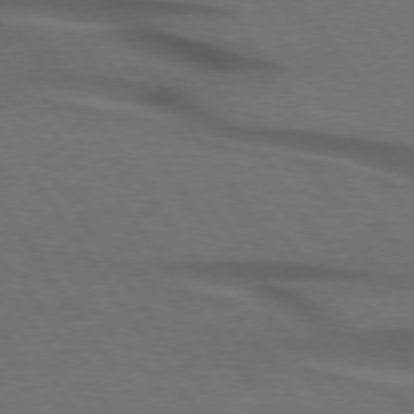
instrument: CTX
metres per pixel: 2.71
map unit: lApd
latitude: 74.1578
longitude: -74.8002
